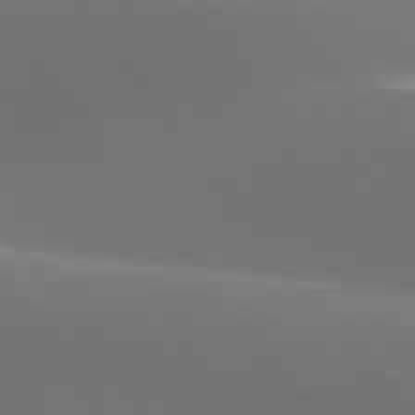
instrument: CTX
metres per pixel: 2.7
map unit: lApd
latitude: 77.8394
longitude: -52.0444
